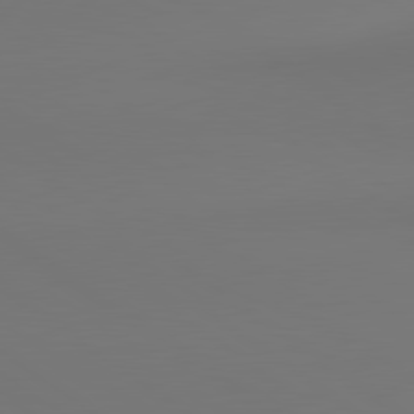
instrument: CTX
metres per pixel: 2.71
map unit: lApd
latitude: 80.7813
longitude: 153.0675
